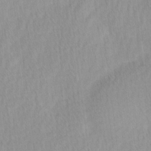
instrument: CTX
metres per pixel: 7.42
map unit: Ave
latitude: 11.6694
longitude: -107.1025
